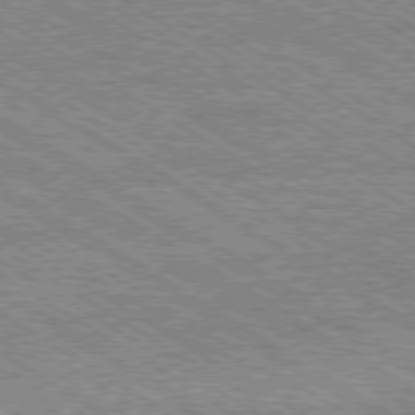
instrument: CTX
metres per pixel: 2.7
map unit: Ap
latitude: -80.2362
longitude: -88.1767
